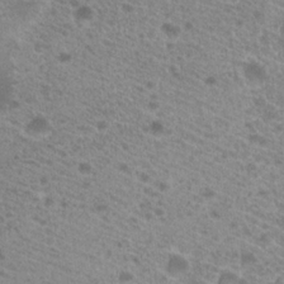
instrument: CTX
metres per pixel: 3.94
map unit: Hto
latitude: 21.4805
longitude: -38.1578
